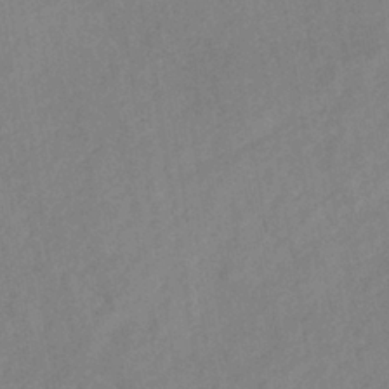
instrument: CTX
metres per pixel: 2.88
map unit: lHb
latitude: -36.6707
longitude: 72.1606
